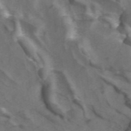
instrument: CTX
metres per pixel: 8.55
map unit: ANa
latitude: 43.8961
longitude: 26.1038
